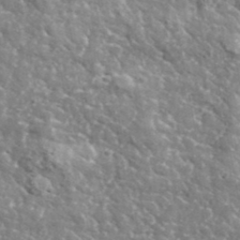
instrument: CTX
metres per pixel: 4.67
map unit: lHvf
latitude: 36.7624
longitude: -88.4223
